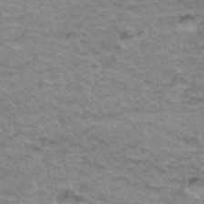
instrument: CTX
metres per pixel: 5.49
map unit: Hto
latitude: 34.4223
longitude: -47.8584
